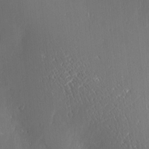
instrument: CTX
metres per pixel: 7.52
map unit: Nve
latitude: -7.5021
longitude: 173.2754
